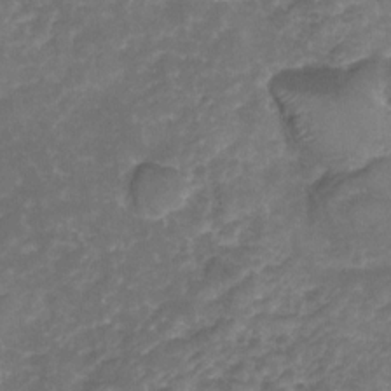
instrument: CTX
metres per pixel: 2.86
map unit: Nhu
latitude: -23.0109
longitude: -56.0444
